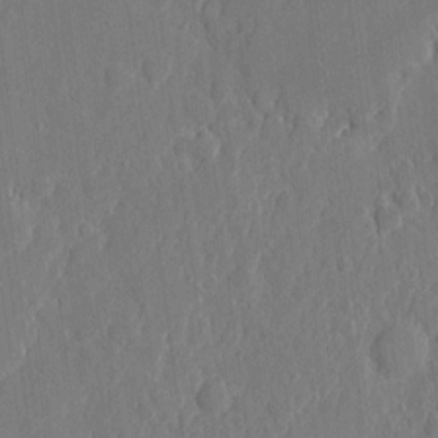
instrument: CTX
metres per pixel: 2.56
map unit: eHh
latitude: 6.3656
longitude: -73.0648
